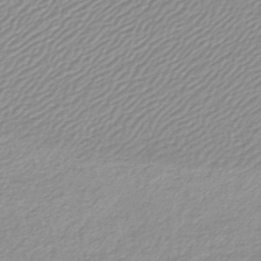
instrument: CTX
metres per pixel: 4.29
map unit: lHb
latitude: -42.1038
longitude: 69.3887
